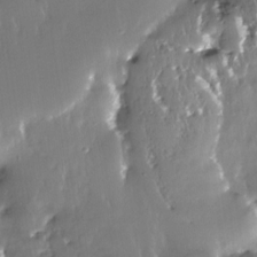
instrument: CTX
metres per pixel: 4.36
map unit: Nhe
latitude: -27.7288
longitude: -110.5168
